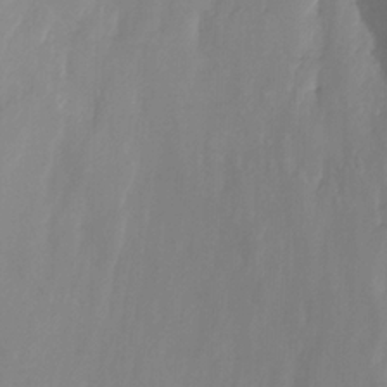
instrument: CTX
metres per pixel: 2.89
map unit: Nhu
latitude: -13.7478
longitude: -63.9150
